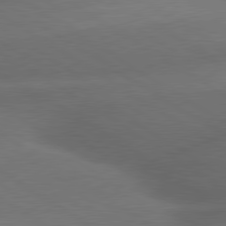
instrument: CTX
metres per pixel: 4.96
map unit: lApd
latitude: 79.7450
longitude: -154.8758
